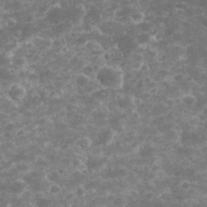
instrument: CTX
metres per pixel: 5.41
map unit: eHh
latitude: 32.8191
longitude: -61.9906
